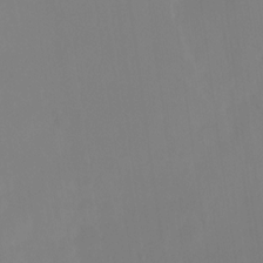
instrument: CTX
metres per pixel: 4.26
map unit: Nhu
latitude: -13.5966
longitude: -51.6882
